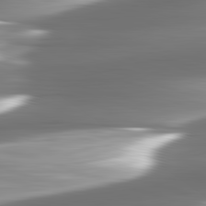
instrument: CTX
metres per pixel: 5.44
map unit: lApd
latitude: 82.7435
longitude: -141.4804
